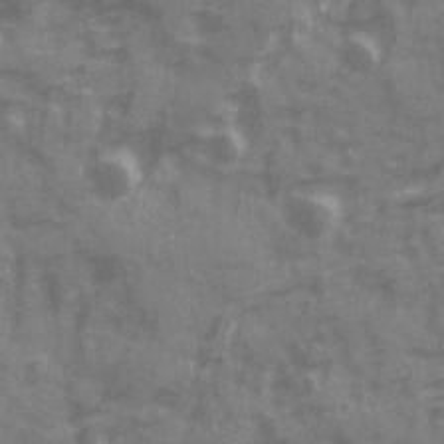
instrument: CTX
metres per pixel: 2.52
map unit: Ave
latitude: 20.2901
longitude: -132.1011
